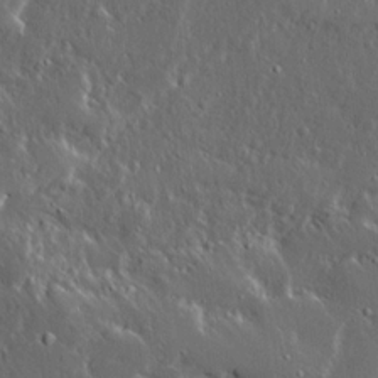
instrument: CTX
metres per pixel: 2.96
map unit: Ave
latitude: 14.7813
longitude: -138.4979
